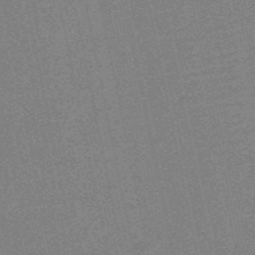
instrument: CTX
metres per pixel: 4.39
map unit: HNb
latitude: -52.3495
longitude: -47.9528
